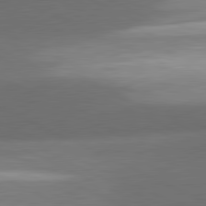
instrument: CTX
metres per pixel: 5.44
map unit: lApd
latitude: 81.4048
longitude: 139.6344
